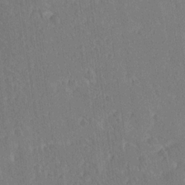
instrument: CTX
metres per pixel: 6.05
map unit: Ave
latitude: 20.5546
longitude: -136.5924
